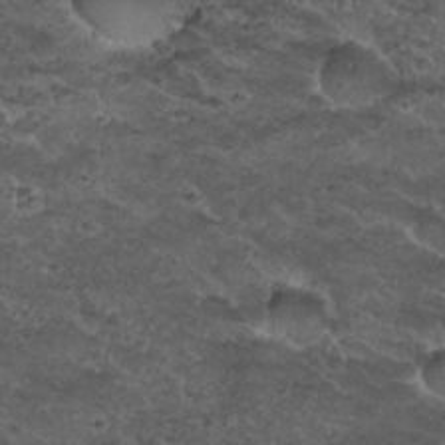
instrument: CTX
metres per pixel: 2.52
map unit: Nhu
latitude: 29.5749
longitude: -49.5749
